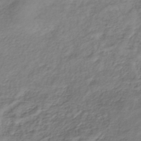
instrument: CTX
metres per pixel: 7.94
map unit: lHb
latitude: -39.4832
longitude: 71.6344
